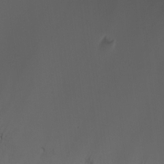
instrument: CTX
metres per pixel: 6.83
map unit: HNhu
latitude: 8.3090
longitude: -1.5182
